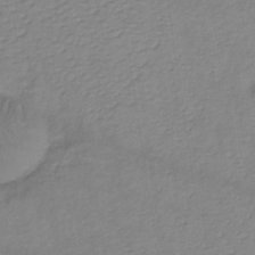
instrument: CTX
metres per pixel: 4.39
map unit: lHb
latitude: -34.9353
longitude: 72.4062
